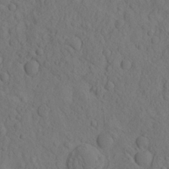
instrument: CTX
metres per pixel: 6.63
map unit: eHh
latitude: -1.6533
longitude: 18.1228
